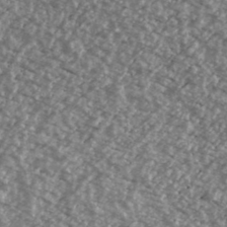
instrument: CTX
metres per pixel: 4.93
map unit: Ave
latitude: 39.7072
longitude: -111.3860
